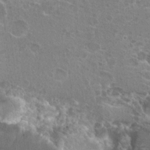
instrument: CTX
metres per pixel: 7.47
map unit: Hto
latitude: 20.6302
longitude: -39.7450
